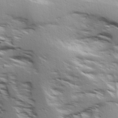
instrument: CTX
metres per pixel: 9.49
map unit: lAa
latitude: 18.1200
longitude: -138.4034
